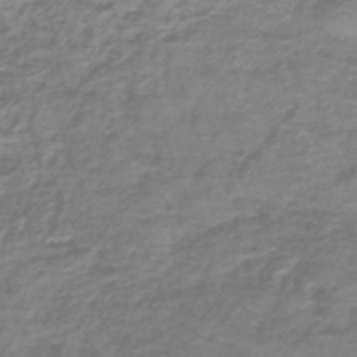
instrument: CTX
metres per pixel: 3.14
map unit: lHb
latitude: -45.2565
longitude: 78.5951
